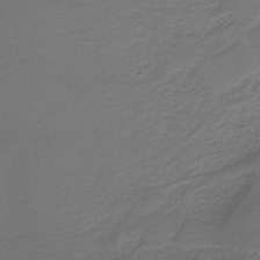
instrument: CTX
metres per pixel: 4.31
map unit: HNb
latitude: -36.8030
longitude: 53.6344
